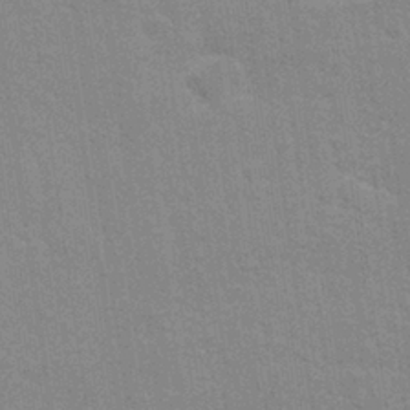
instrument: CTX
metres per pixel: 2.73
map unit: Nhu
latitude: 27.3104
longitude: -64.1578
